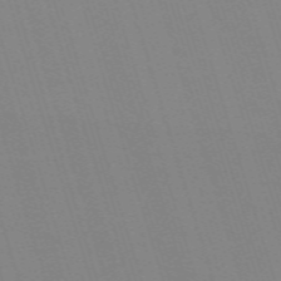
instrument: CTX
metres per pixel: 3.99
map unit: eHh
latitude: -62.8219
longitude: 50.7652
